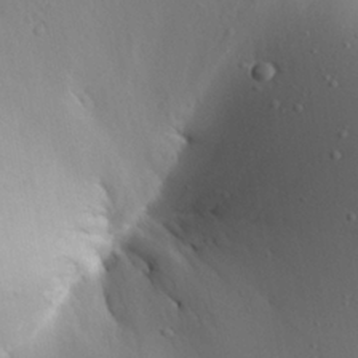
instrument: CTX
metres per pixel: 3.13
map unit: Aa
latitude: 19.6694
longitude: -148.5735
